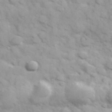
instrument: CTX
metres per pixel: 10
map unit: Hve
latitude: 32.2523
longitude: 151.1431
